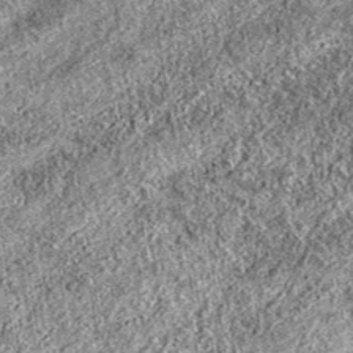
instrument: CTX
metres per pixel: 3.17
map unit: eAb
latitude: 37.2348
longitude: 111.8989
